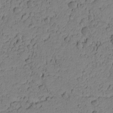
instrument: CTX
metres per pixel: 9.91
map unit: Nhu
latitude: -5.4454
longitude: -151.5182
